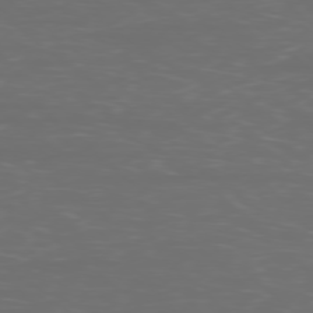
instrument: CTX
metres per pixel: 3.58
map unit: Ap
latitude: -77.4454
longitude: -81.0836
